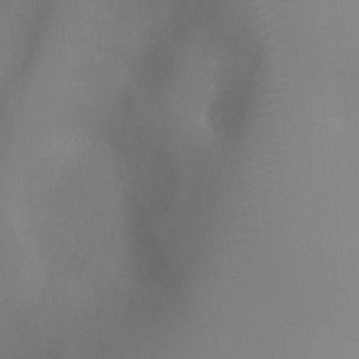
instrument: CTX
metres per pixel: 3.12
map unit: Ht
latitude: -8.2550
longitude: -27.6127
